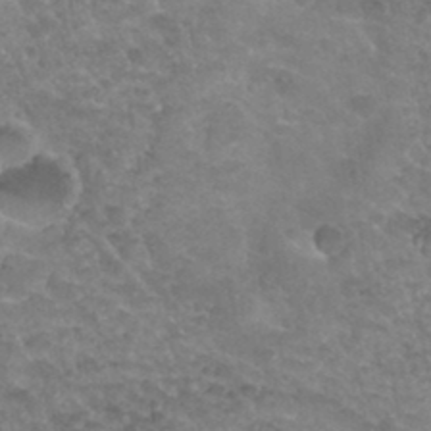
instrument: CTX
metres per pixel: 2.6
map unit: Hto
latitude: 33.8961
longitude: -49.7072
